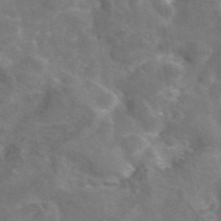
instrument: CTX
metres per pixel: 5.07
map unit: eAb
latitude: 45.8016
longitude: 120.0472
